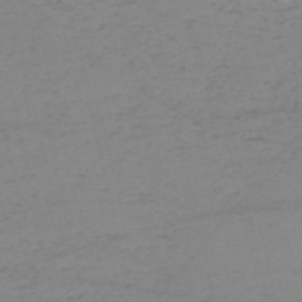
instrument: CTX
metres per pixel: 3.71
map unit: HNb
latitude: -54.7652
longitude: -47.1215
